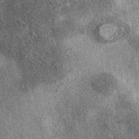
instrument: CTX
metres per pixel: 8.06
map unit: eAb
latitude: 39.6694
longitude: 106.9353
